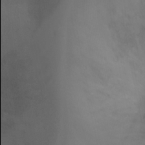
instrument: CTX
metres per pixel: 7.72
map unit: Ht
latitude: 0.7624
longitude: -21.9906
